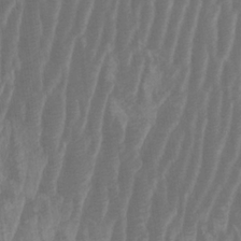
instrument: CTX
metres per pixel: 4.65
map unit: HNhu
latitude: -1.2754
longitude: 13.8045
